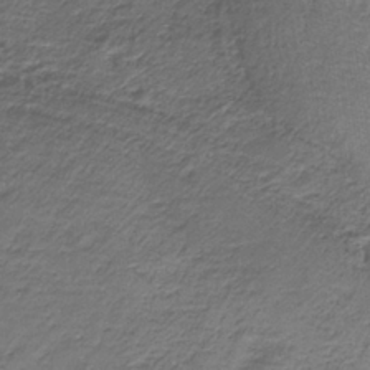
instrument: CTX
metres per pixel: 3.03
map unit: HNb
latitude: -35.4076
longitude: 58.2172
